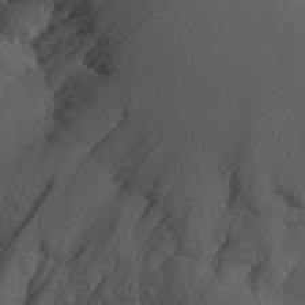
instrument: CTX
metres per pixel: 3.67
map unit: Aa
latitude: 26.9514
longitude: -132.6491
